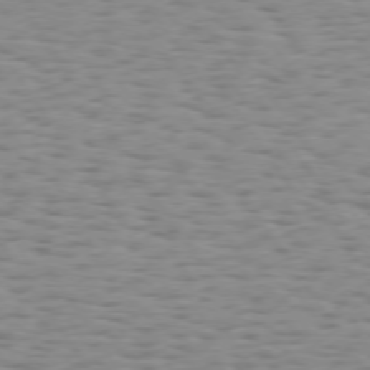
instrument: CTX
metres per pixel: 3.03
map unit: Hpe
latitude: 73.3671
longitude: -132.5546
